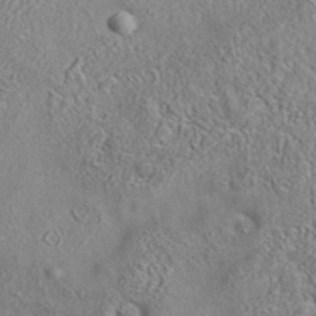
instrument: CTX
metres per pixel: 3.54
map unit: eAb
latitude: 35.7071
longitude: 113.8989
